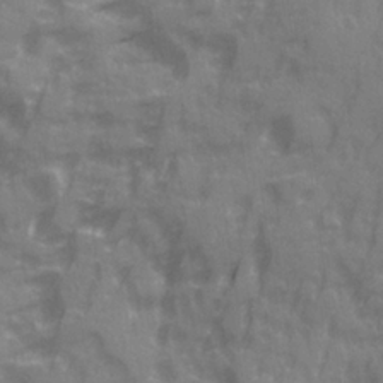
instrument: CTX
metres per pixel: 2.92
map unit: Ave
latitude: 20.2523
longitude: -132.2334
